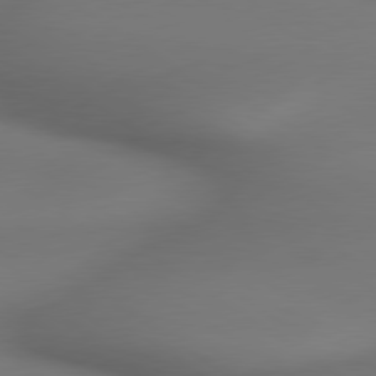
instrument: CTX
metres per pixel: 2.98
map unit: lApd
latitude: 79.5182
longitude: -174.5924
